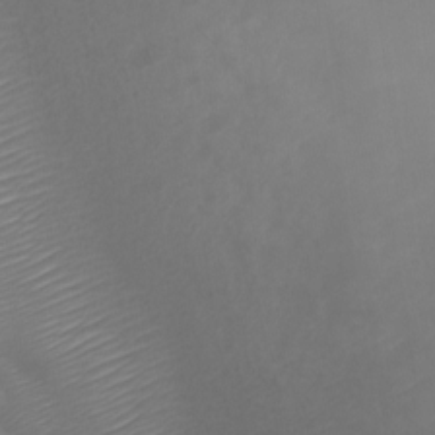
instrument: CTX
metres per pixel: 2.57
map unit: Nhu
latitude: -9.8233
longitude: -76.1577
